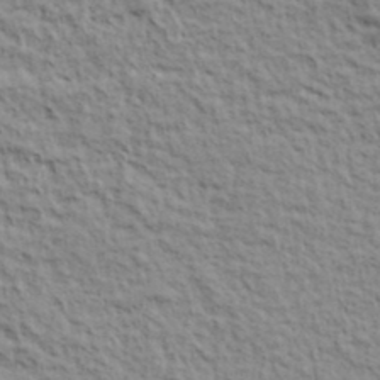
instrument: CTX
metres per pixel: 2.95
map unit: lHvf
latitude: 38.8380
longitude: -89.4805
